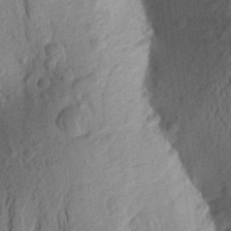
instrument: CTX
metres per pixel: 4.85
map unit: Aa
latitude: 25.0269
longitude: -149.0458
